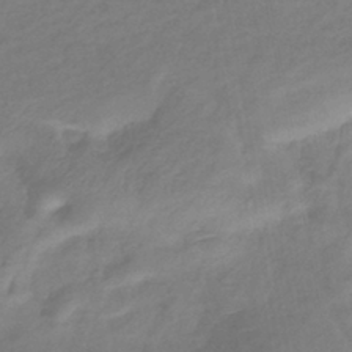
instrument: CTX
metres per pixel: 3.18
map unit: eHb
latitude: -38.3306
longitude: 76.8408
